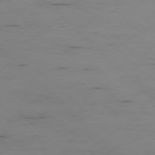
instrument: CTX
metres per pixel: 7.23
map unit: Ap
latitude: -77.5966
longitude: -82.1199
